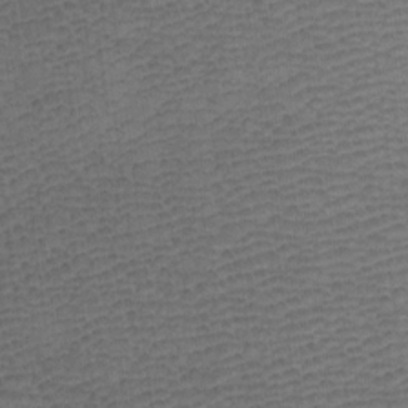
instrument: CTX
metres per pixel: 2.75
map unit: Htu
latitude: -7.6344
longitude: -66.5545
